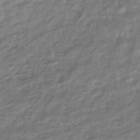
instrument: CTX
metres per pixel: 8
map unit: HNhu
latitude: -45.4265
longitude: 101.5021
